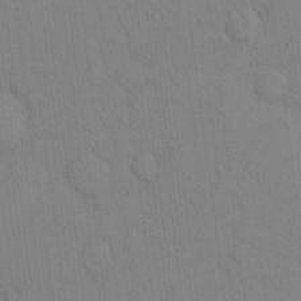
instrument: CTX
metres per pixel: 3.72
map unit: Hto
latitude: 13.3482
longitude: -61.1592
